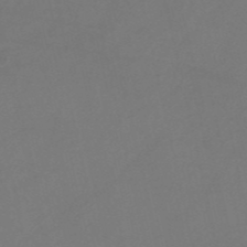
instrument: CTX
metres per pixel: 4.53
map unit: HNb
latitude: -53.3887
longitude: -50.2711
